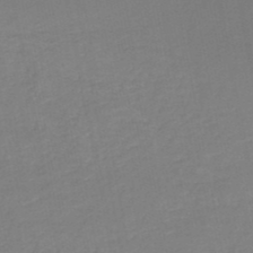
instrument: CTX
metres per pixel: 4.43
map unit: HNb
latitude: -50.1228
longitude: -50.2522
